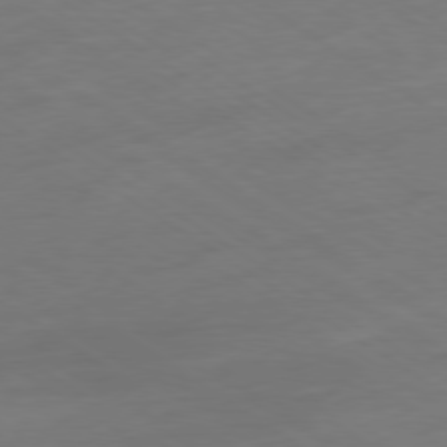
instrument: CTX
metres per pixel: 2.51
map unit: Ap
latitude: -79.6910
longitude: -54.5546
